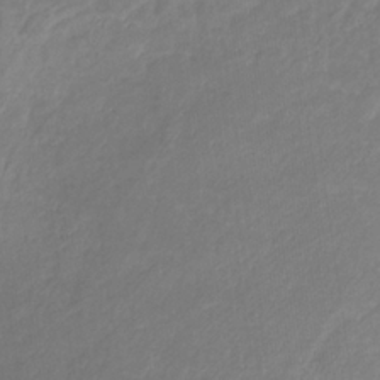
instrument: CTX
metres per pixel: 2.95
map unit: eHb
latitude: -31.9745
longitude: 68.6896
